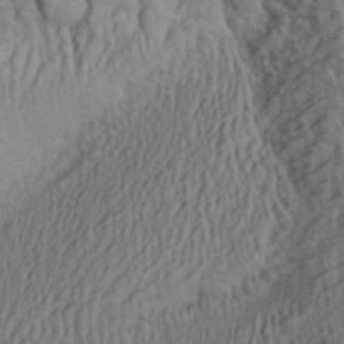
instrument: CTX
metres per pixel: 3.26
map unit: Aa
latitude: 29.2348
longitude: -137.5182
